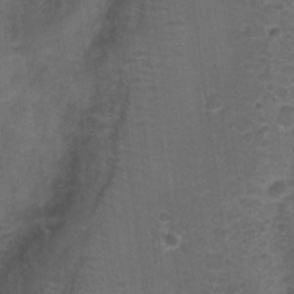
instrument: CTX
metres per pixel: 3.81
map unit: Nhu
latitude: 2.9324
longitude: -17.6504
